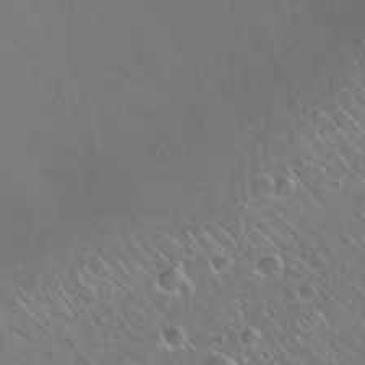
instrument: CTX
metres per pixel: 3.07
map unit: Nhu
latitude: 27.1592
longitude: -51.8583
